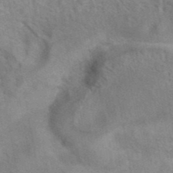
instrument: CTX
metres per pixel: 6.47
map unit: eAb
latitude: 41.3670
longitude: 107.8045
